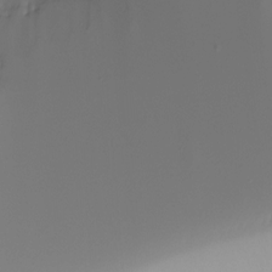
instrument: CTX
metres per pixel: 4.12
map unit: Ht
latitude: -6.5573
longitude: -30.1389
